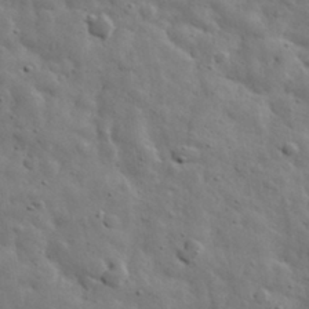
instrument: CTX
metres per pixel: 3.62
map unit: eHh
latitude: 31.3671
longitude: -73.6883
